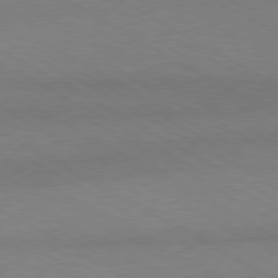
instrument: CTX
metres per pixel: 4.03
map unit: Hpe
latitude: -80.5763
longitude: 17.0676
